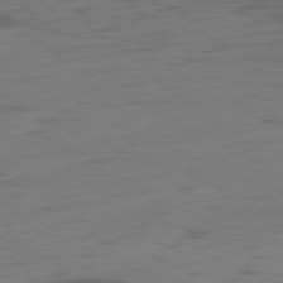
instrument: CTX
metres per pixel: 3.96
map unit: Hpe
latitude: -78.8975
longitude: 15.4455
